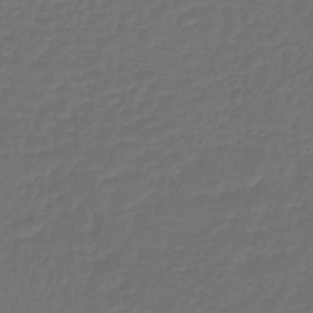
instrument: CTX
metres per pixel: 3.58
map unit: lHb
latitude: -43.3320
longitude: 60.8975
